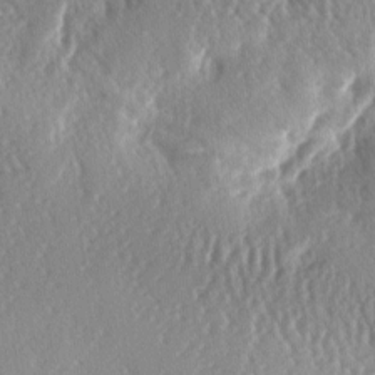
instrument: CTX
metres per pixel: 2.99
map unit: lAa
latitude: -6.9164
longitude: -124.7246
